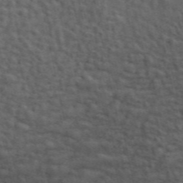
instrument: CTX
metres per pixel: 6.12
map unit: ANa
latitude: 49.4048
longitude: -82.4034
